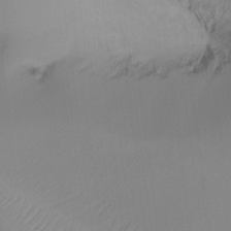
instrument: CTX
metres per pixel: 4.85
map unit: Ht
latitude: -16.4062
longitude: -45.6127
